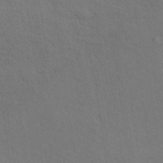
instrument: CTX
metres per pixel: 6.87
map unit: ANa
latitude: 39.5371
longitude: 20.1605
